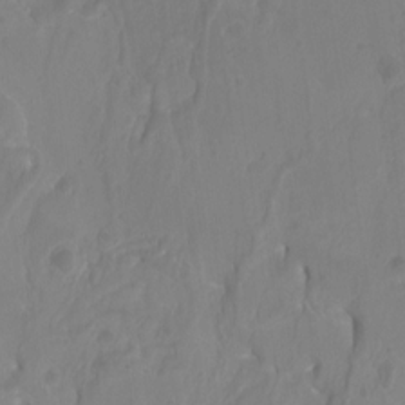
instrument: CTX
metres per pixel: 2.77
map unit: Htu
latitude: -12.9353
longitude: -70.5735
